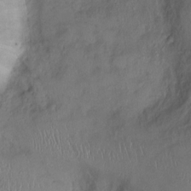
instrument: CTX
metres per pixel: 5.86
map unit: Ht
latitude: 0.2333
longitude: -13.8395
